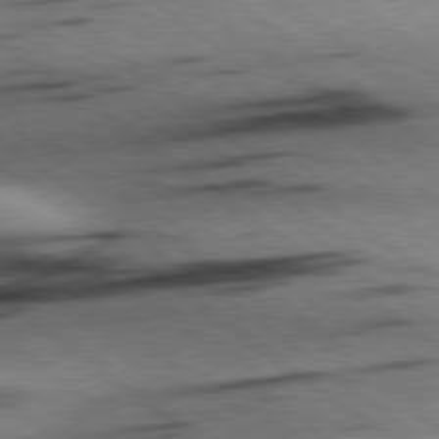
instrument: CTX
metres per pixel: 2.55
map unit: Hpe
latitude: 78.7247
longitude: -154.7057
